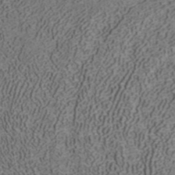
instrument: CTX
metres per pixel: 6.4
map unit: ANa
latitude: 42.2901
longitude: 30.3684
